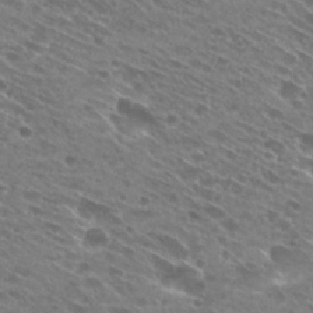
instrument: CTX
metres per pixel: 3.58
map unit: Hto
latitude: 28.5168
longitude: -44.9513
